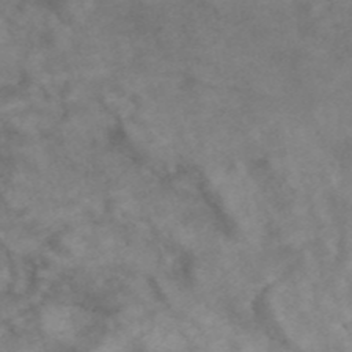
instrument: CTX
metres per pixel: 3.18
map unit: ANa
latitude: 43.1025
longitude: 27.1053
